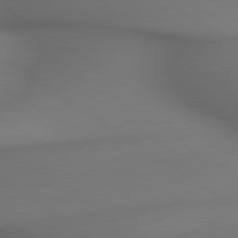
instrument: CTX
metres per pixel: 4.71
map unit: lApd
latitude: 79.6694
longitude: -174.4034
